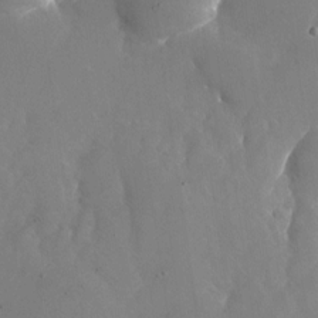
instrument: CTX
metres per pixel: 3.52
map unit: Nhu
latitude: -24.8786
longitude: -70.5357
